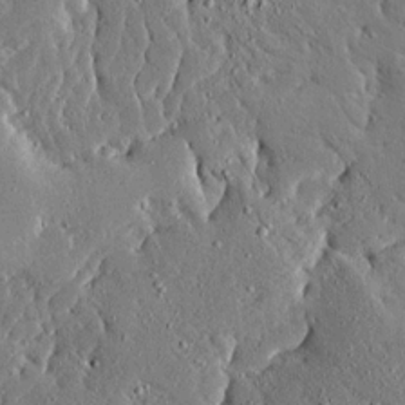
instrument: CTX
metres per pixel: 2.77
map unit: Ave
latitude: 17.2348
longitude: -139.3293
